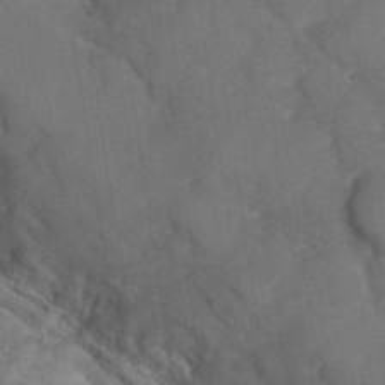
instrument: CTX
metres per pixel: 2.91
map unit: Hto
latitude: 35.4804
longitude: -48.7246
